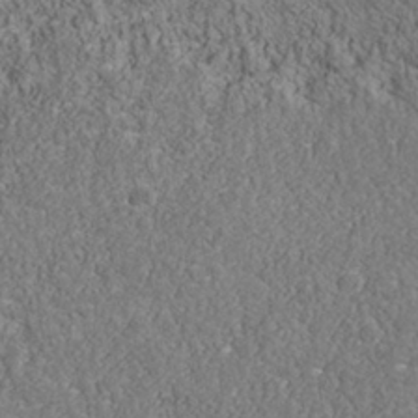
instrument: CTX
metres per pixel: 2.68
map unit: Nhu
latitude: -40.0850
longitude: -84.2145
